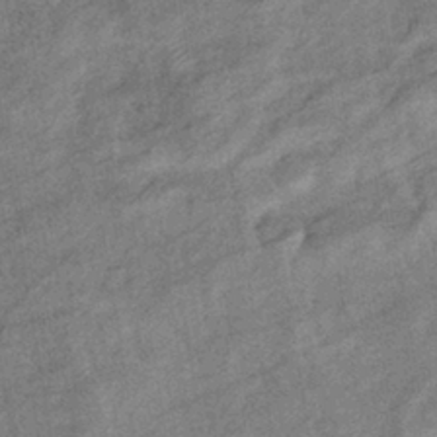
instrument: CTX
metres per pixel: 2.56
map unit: eHb
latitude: -38.0472
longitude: 77.6722
